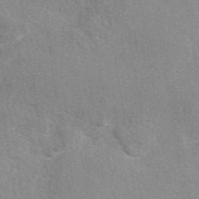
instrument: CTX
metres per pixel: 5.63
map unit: eAb
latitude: 49.8016
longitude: 115.0864
